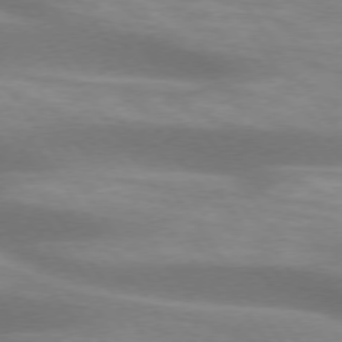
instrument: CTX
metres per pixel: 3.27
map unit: lApd
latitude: 74.4979
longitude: -49.5560
